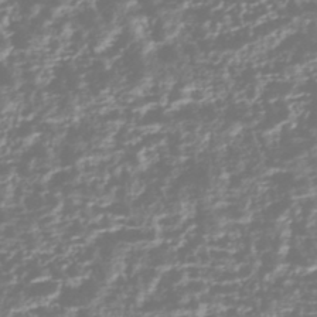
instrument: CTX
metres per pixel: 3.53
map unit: HNhu
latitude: -43.9178
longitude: 104.6707
